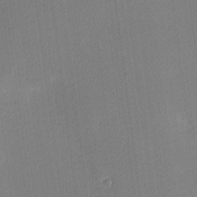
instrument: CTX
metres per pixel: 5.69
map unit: Ave
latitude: 3.4237
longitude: -113.9150
